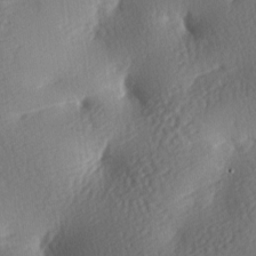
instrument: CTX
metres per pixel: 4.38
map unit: lAa
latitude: -8.3873
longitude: -126.7057
